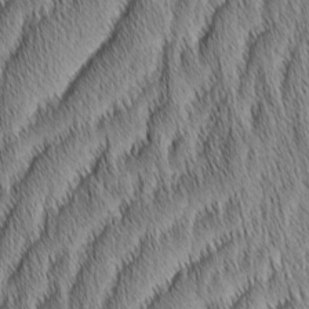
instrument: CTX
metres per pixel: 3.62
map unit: Aa
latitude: 6.8380
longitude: -130.7814
